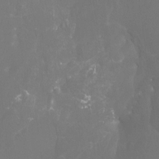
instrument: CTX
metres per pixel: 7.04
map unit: Htu
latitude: -13.6911
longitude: -47.5938
